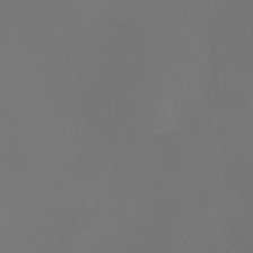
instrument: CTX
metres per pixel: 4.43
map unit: HNhu
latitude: 9.9717
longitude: 11.8989
